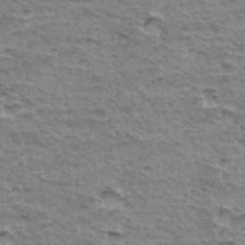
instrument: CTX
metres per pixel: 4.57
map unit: Hto
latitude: 36.0255
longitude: -43.2537
